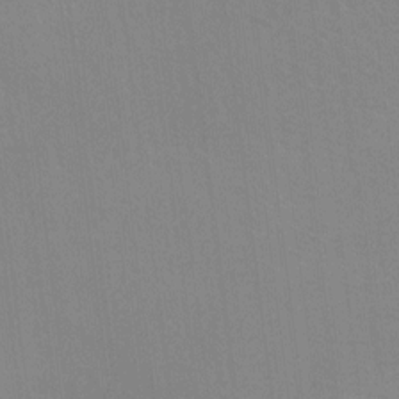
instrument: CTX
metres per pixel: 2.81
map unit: Ht
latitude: -9.6722
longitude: -38.7435
